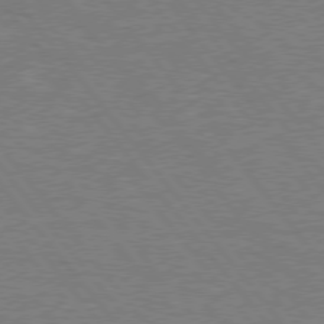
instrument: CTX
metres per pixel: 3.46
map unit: Hpe
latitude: 75.5560
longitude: -156.9891
